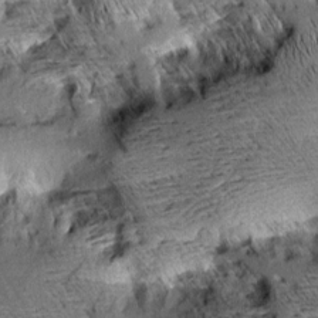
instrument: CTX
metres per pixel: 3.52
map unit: Aa
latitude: 9.4993
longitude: -142.7435
